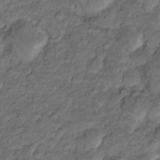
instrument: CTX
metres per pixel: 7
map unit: Htu
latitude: -6.4629
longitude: 157.8611
